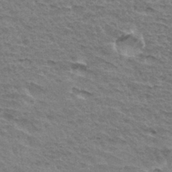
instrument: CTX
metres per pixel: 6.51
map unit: Hto
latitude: 34.3845
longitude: -45.4237
